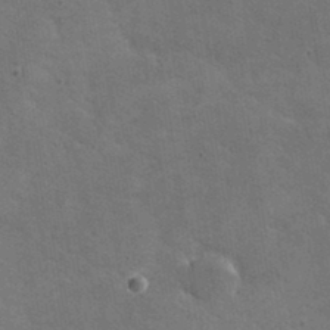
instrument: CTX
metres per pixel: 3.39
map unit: lHvf
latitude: 36.8947
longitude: -91.6694
